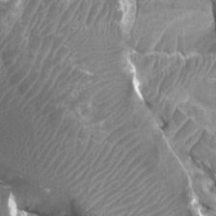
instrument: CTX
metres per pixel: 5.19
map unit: Htu
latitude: 2.3089
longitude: -19.9717
